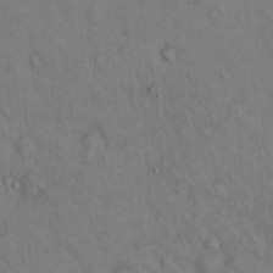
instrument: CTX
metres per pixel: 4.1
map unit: Hto
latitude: 13.3293
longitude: -59.5182
